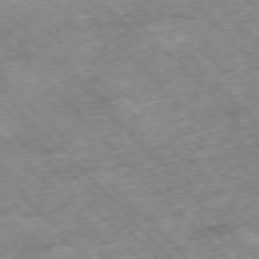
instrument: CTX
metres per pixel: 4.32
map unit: Hpe
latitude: -77.1053
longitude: 13.5021
